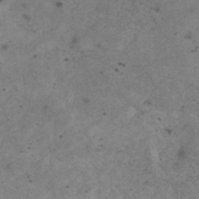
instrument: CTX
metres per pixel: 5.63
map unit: HNhu
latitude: 1.0080
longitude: 3.0864
